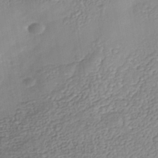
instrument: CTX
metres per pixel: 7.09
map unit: Nhe
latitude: -41.5210
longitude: -110.5924
